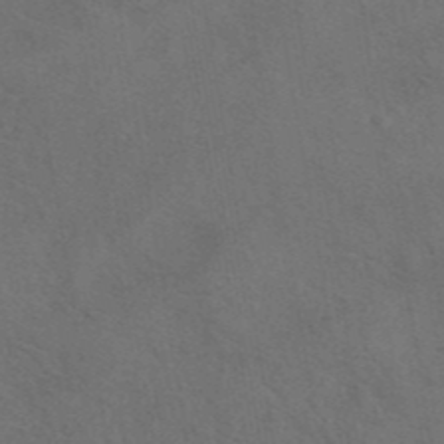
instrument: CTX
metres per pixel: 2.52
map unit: eAb
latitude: 42.3089
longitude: 108.0472
